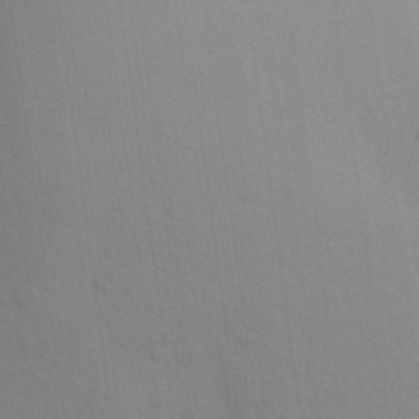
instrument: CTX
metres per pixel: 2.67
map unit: Aa
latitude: 22.7624
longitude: -145.1781
